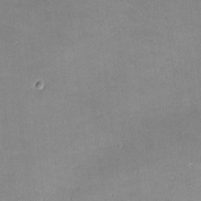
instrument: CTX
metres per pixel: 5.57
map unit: lHvf
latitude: -10.1417
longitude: -101.3104
